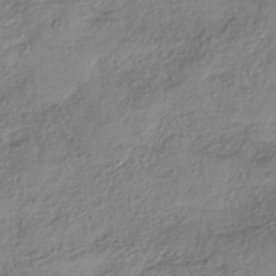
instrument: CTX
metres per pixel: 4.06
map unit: HNhu
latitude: -40.8408
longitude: 106.9920
